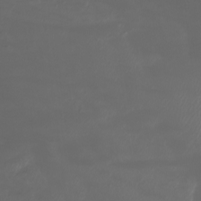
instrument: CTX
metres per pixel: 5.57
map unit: Htu
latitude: -6.6329
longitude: -73.1026
